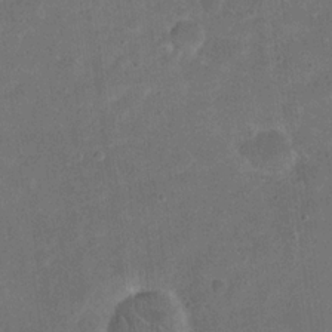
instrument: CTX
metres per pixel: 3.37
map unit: eHh
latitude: 19.7638
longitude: -63.4238
